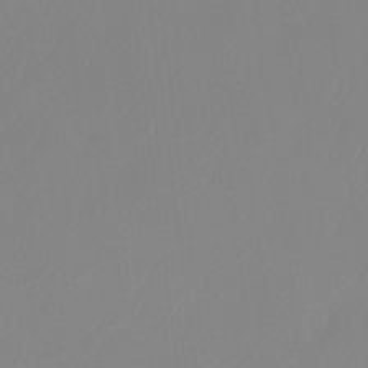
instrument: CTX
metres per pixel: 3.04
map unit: Ht
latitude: -14.2551
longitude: -50.1955
